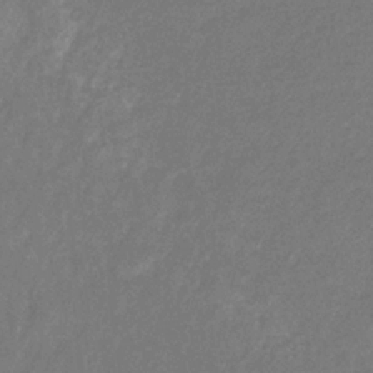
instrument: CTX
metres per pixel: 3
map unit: eHb
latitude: -31.0675
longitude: 70.9542
